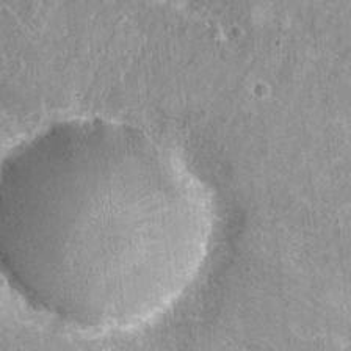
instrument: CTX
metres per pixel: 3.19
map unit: Nhu
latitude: 7.2537
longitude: -20.0444
